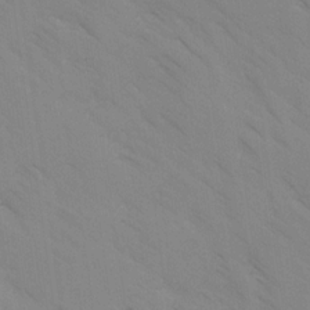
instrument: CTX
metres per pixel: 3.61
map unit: Ave
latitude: -1.1809
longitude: -112.3467
